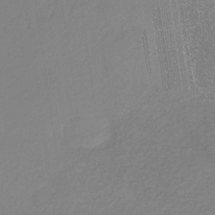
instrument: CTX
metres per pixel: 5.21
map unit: HNb
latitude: -31.5966
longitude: 60.1606
